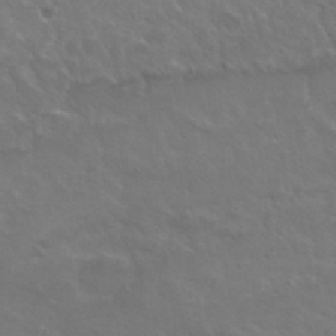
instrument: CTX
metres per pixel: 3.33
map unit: Nhu
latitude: 29.9906
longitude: -50.7624
